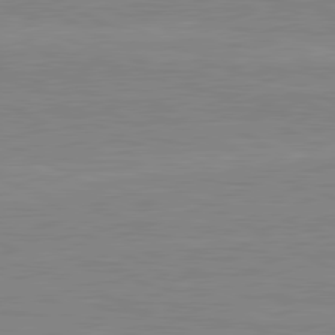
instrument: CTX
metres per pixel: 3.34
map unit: lApd
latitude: 80.9514
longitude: 171.3132
